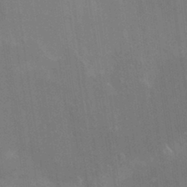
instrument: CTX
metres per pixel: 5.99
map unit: HNhu
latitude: 4.7057
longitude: 9.1053
